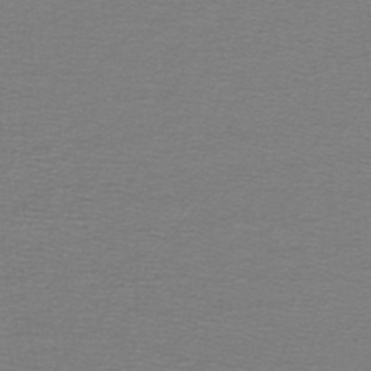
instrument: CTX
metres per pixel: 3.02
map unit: lHb
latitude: -44.2362
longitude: 56.5951
